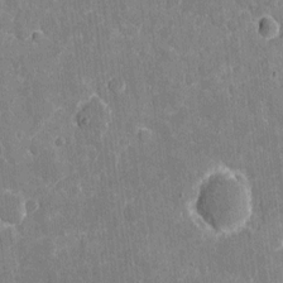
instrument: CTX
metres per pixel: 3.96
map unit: eHh
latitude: 5.3482
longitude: -67.6127
